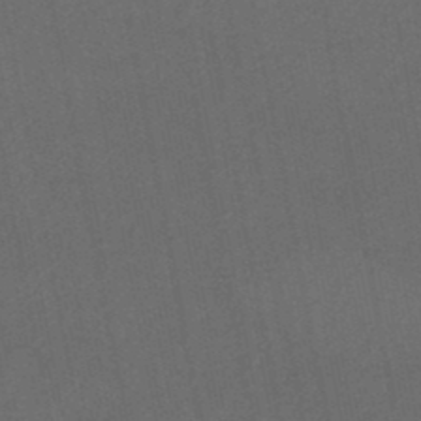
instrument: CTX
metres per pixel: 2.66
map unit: lHb
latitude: -47.5021
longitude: 70.8408
